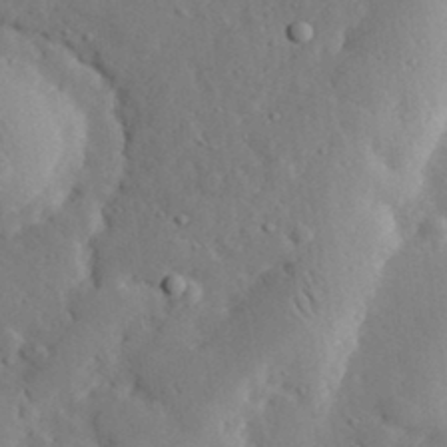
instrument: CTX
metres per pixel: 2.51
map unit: lHvf
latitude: 33.1025
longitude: -82.8191
